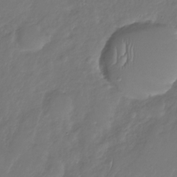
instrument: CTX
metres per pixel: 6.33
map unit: Nhu
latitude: -30.5573
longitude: -59.0459
